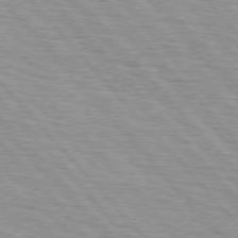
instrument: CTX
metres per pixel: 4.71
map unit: lApd
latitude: 76.2711
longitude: -72.5168
